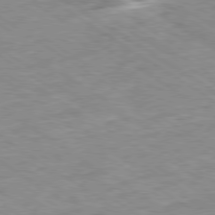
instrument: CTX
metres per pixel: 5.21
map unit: Ap
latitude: -80.1606
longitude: -75.4615
